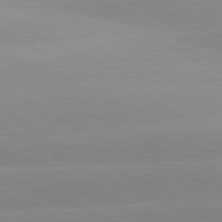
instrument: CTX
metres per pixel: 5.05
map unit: lApd
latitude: 81.0458
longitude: -151.9906
